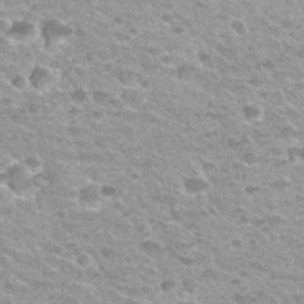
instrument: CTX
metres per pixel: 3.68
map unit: Nhu
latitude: 32.5734
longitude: -52.9513
